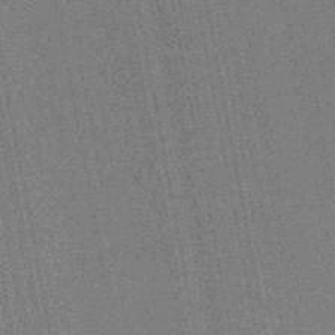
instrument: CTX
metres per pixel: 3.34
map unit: HNb
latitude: -45.6533
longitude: 53.0675
